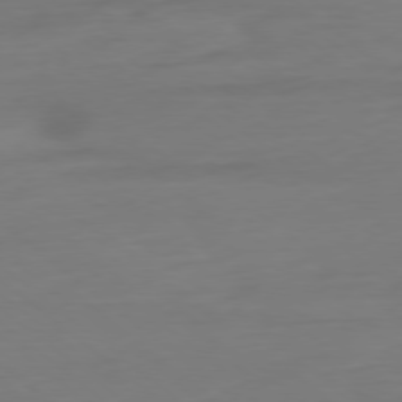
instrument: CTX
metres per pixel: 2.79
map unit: Ap
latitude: -78.6329
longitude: -76.6868
